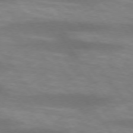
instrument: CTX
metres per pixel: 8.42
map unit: lApd
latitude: 74.1956
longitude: -54.7057
